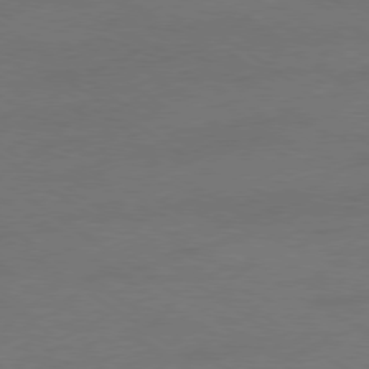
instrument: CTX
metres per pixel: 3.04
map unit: Ap
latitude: -79.4832
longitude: -53.4049
